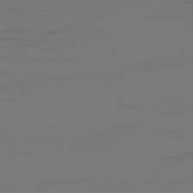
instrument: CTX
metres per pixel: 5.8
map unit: Ap
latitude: -78.6707
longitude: -79.9528
